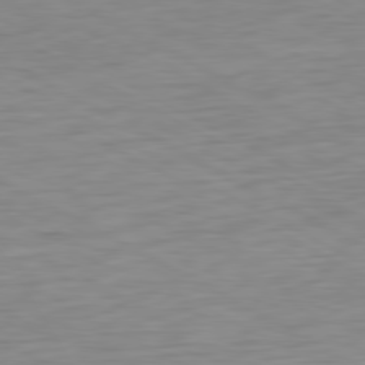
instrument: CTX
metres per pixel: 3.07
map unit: Ap
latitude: -80.6708
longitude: -61.9906
